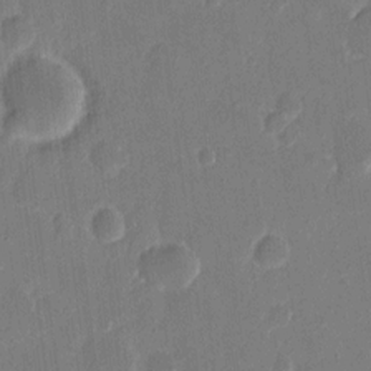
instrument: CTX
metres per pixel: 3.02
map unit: eHh
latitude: 9.9150
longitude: -68.8947
